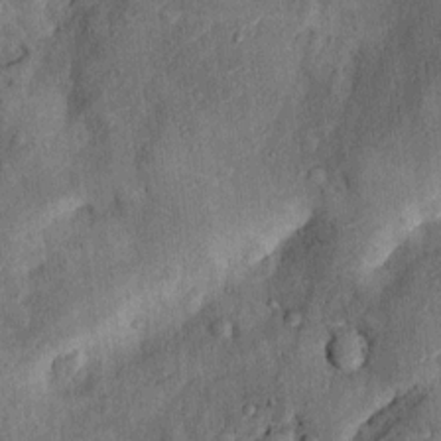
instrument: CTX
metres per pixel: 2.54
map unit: Nhu
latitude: 5.5371
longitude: -23.6505
